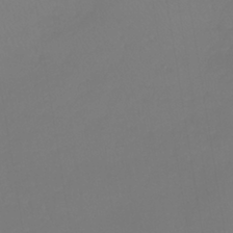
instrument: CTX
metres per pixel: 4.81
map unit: lHb
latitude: -38.9920
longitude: 68.3684
